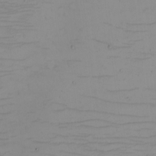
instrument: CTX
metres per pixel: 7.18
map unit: eHh
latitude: -5.5399
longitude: -81.1781
